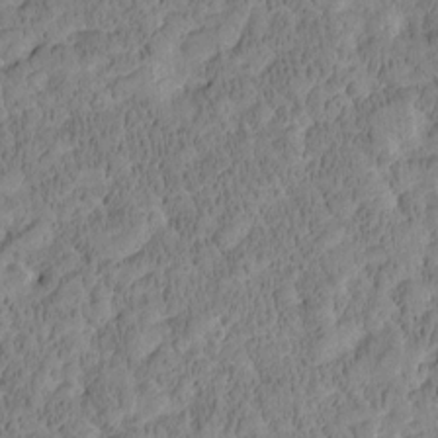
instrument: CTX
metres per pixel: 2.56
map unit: Htu
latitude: -3.6154
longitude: 175.2753
